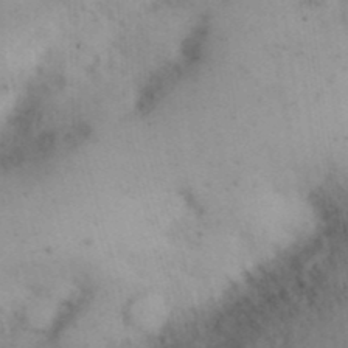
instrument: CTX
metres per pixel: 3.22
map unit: Nhu
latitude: 26.0255
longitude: -69.9906
